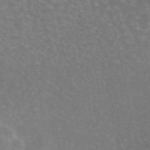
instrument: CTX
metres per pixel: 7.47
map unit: eAb
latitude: 45.7638
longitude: 116.1038
